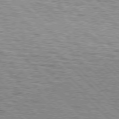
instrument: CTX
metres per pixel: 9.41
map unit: lApd
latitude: 76.8758
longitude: -78.6302
